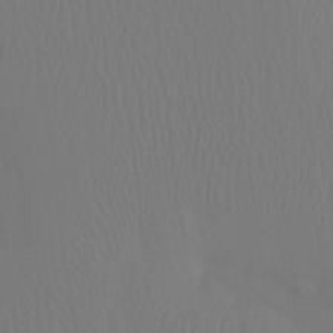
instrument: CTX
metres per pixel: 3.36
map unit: Ht
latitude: -7.2943
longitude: -31.0648
